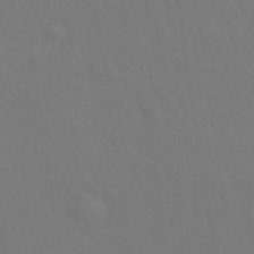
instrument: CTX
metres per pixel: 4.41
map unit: ANa
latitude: 39.8394
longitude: 20.8597
